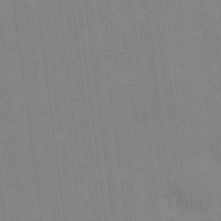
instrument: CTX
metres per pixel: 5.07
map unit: Ave
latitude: 16.0822
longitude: -138.3089
